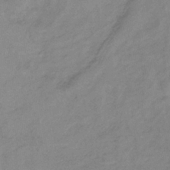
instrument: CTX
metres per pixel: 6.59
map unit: lHb
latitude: -34.6518
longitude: 69.1242
